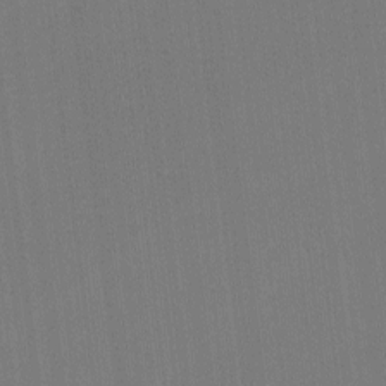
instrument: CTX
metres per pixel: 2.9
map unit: lHvf
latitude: -11.9367
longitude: -103.1970
